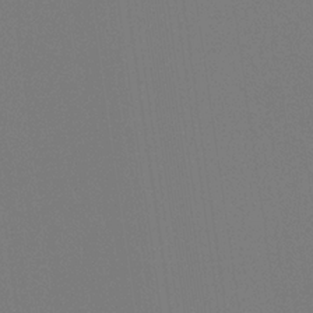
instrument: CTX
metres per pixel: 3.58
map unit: eHb
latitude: -30.5573
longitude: 69.8233
